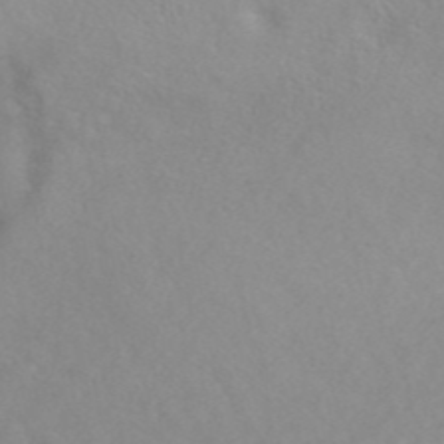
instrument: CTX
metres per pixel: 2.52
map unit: ANa
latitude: 42.8758
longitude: 27.2375
